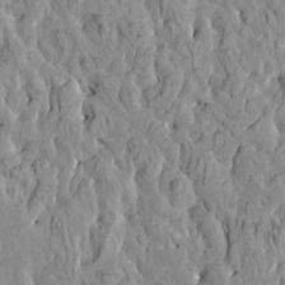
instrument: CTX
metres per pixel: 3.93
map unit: HNhu
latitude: 5.5938
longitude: -0.9136
